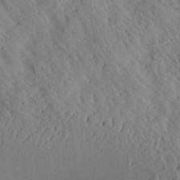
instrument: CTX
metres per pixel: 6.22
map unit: Aa
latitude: 24.3656
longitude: -133.7072
